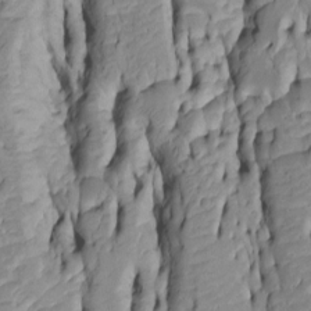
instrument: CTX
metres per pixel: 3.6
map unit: Htu
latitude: -5.2187
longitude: 152.1039
